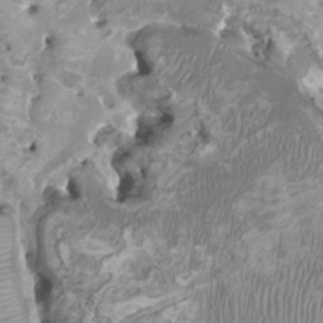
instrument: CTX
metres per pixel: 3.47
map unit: HNhu
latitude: 2.0822
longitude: -2.7624
